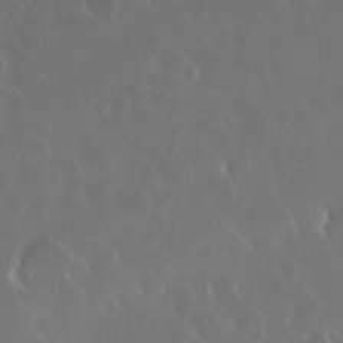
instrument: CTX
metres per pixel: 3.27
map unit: Nhu
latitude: 29.5182
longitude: -59.6505
